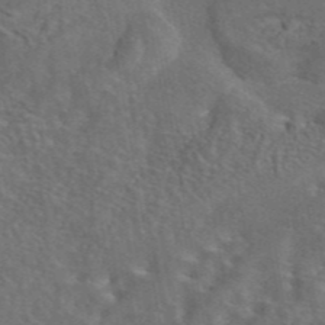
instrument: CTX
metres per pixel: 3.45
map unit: eAb
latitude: 43.8206
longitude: 110.8030
